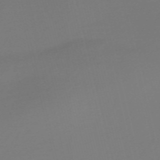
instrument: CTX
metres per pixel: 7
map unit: Nve
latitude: -58.1794
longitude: 66.0472
